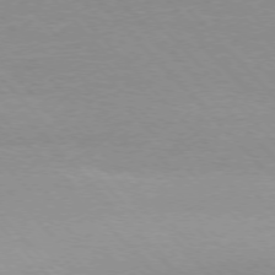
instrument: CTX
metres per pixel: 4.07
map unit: Ap
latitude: -76.7841
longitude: -87.6127
